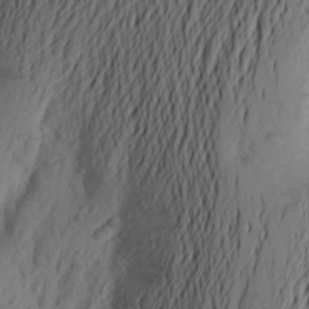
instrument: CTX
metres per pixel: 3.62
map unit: Aa
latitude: 24.2333
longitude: -149.2915
